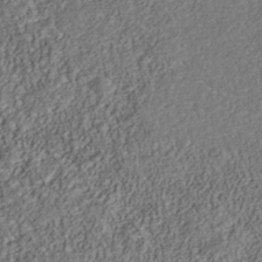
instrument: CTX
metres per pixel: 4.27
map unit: Nhu
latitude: -39.5588
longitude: -85.3671
